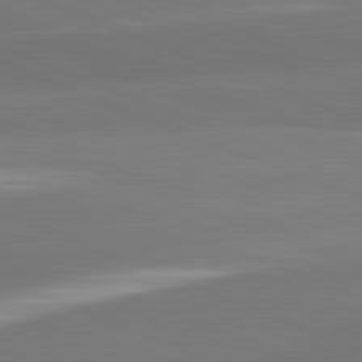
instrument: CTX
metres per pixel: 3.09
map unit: lApd
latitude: 82.2144
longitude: 150.8219
